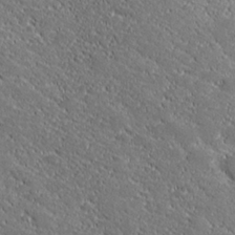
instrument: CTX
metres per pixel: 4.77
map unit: lHvf
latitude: 27.4238
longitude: 141.6911
